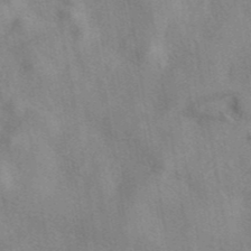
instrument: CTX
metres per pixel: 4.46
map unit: eAb
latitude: 41.8583
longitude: 110.3117
